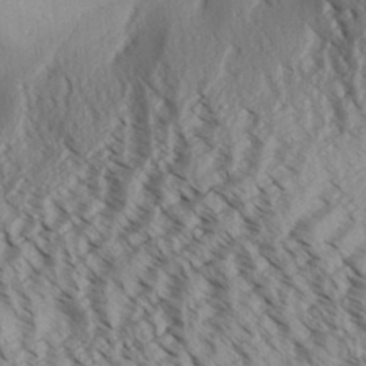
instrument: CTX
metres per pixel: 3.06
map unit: Aa
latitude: 31.5560
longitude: -137.5182
